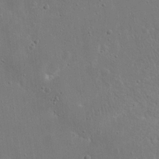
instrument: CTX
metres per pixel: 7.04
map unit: Nhu
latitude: 19.2348
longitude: -72.4412
